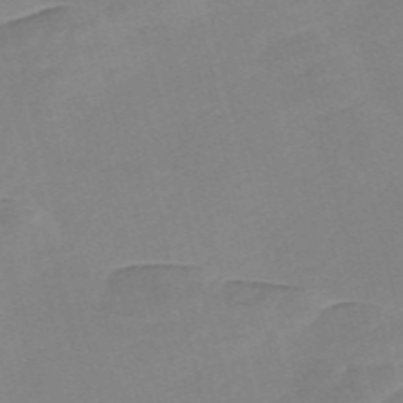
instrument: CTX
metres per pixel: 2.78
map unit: Nve
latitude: -57.5966
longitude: 57.8233
